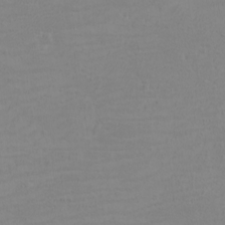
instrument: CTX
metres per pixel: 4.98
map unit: eHh
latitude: -3.0675
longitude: -74.7813
